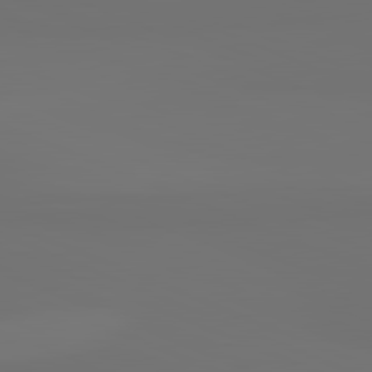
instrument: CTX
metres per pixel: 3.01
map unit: lApd
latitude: 81.9717
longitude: 155.5021
